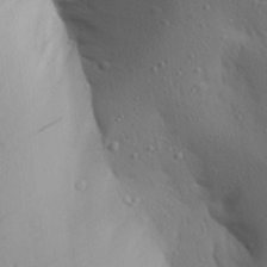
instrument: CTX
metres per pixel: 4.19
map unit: Aa
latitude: 27.1781
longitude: -148.4790
